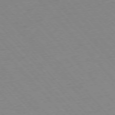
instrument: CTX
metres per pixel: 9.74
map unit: Ap
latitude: -76.4629
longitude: -86.4412
